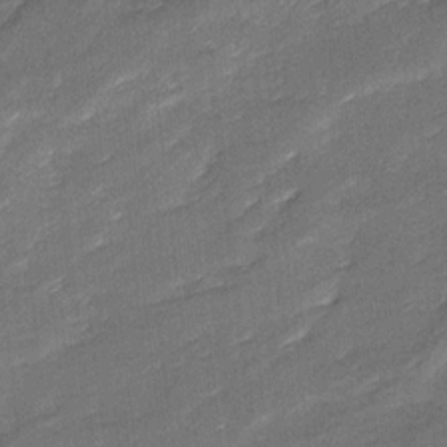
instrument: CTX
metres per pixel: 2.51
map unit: Ave
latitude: 16.3656
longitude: -137.0081
